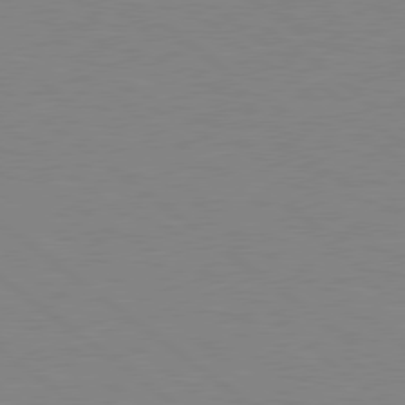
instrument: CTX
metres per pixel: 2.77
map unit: Hpe
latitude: 78.9703
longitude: -124.1766
